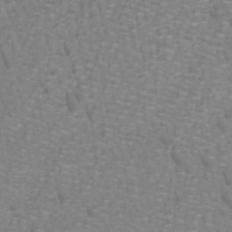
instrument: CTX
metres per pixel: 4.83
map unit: lHb
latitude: -41.9745
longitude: 55.2754
